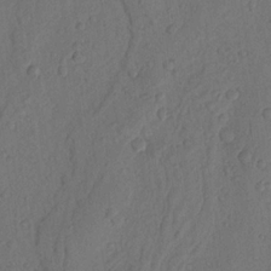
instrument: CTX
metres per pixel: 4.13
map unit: Nhu
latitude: 19.1403
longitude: -76.8002
